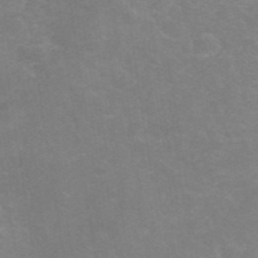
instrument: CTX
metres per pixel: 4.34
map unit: ANa
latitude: 40.5356
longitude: 24.0850
